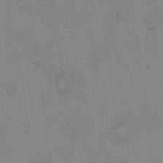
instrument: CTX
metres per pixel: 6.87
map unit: eHh
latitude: 19.4804
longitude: -60.1578
